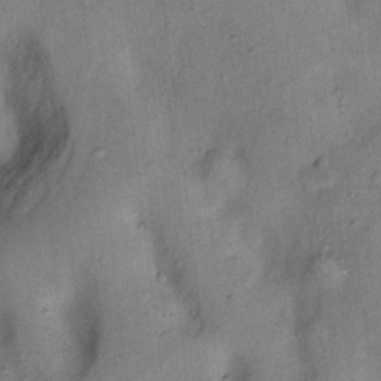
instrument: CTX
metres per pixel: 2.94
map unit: Nhu
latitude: 11.9528
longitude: -28.6868
